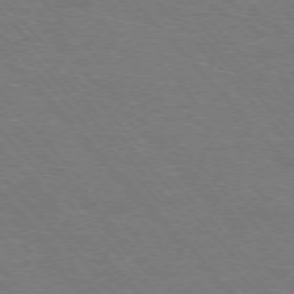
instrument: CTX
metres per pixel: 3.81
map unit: Hpe
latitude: -76.3495
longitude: -12.5357
